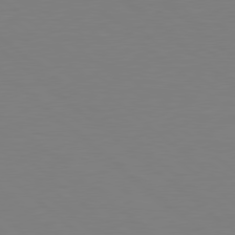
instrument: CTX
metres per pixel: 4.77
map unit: Hpe
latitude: 78.8380
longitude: -165.4804
